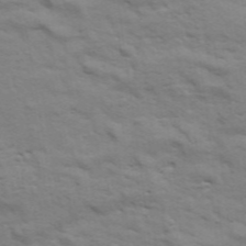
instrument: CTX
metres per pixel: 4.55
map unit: Aa
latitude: 33.1592
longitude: -135.8961
